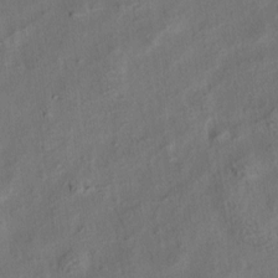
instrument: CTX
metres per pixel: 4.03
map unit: eHh
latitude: 6.4601
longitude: -76.9513
